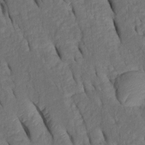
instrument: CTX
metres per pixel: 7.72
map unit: Htu
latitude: 0.1955
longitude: 149.8423
